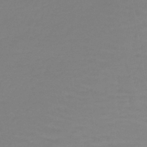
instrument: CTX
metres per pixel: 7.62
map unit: lHb
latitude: -42.6896
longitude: 64.1039
